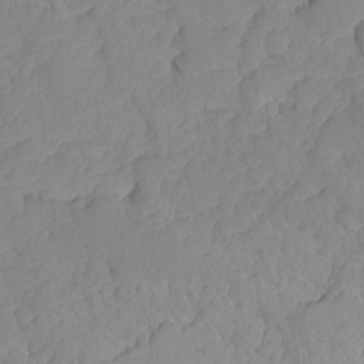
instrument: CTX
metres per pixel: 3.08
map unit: Ave
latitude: -8.6707
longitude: -116.7624
